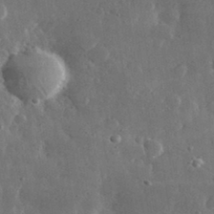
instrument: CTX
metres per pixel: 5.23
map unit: lHvf
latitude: 32.0633
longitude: -88.9325
